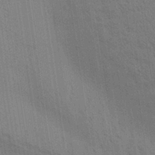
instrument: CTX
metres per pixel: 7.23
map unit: Aa
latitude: 30.4979
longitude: -139.6316
